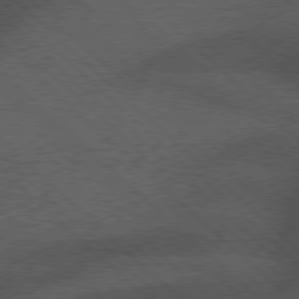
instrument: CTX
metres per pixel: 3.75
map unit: Hpe
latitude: 77.3481
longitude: -153.8206
